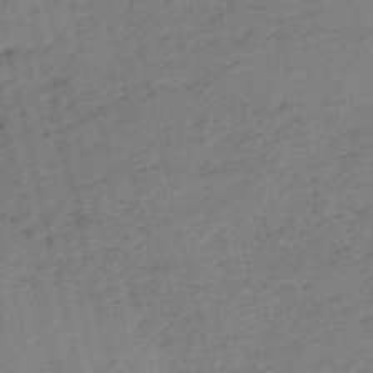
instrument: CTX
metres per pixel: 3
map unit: HNb
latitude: -54.8975
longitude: -43.0270
